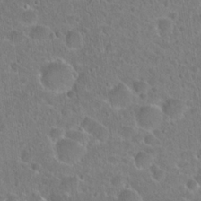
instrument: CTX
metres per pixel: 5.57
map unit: Hto
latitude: 22.6679
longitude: -45.8394
